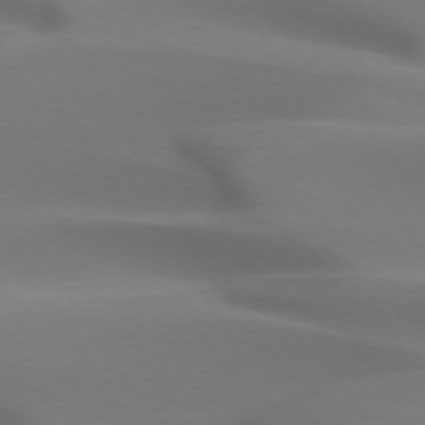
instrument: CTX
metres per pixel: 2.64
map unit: lApd
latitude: 72.9136
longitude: -52.5735
